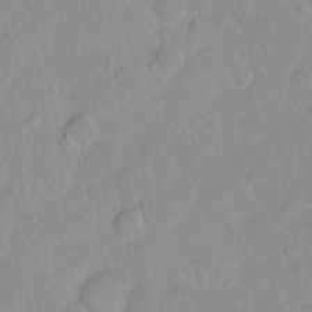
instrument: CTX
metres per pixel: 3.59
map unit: eHh
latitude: 1.7638
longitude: -55.8205
